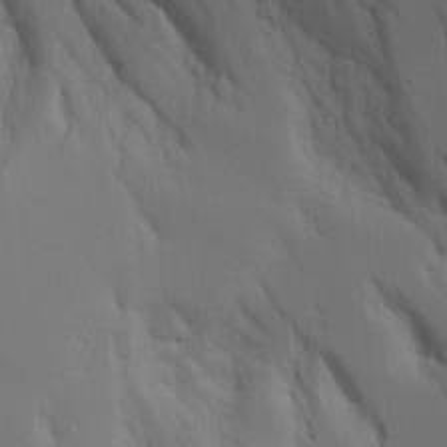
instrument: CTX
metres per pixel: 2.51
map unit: Aa
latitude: 18.5734
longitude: -124.9513
